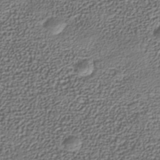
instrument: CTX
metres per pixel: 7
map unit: Nhe
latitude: -38.3684
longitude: -87.9150
